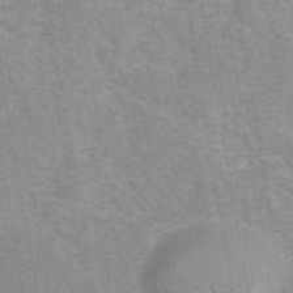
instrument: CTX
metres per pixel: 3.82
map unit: eAb
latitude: 42.2712
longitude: 107.2187
